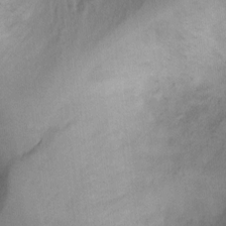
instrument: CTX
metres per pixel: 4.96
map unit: Ht
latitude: -2.4251
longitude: -15.9717
